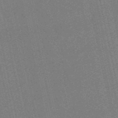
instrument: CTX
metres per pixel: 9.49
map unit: HNb
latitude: -55.6722
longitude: -42.5168
